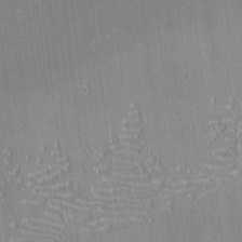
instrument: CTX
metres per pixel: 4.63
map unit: eHh
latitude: -2.0472
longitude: -80.7246
